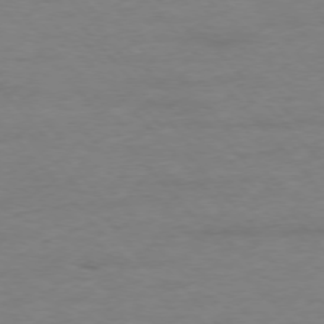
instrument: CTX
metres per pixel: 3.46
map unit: Ap
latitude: -76.6896
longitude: -83.8961
